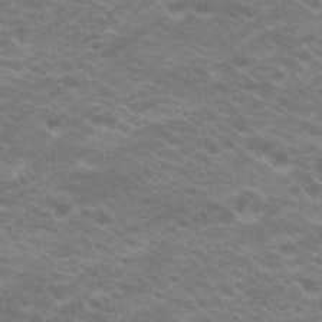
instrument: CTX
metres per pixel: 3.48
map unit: Hto
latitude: 20.9136
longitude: -37.3482
